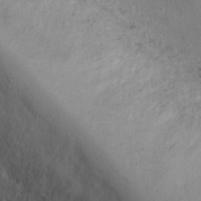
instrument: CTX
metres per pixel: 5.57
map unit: Ht
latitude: 1.4993
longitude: -19.6316
